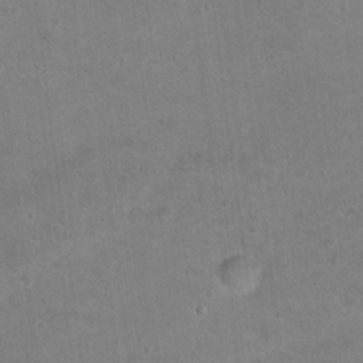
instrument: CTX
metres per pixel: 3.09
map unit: Hto
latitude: 16.3089
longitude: -37.5182
